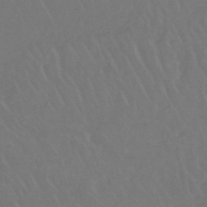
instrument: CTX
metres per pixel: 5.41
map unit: lHb
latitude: -45.3699
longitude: 69.3320
